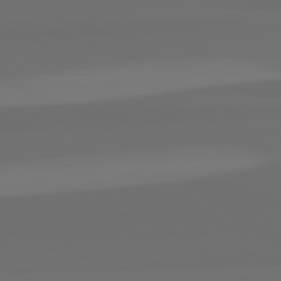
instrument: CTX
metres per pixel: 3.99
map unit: lApd
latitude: 82.7813
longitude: 162.0661
